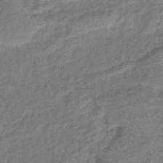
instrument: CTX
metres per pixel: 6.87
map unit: eHb
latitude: -42.6518
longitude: 83.8044
